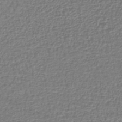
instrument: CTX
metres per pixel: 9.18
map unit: lHb
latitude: -42.9919
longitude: 76.1795
